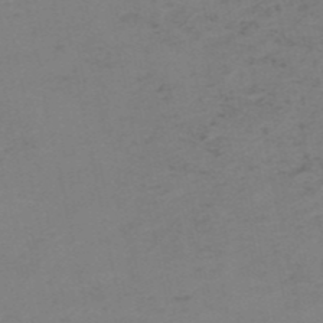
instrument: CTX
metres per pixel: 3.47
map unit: HNb
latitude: -52.2928
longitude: -52.2334
